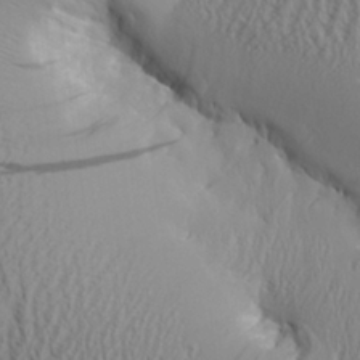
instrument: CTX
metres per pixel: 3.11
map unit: Aa
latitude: 26.8191
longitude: -133.8394
